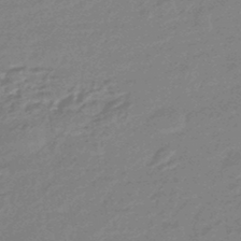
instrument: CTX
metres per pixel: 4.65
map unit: eHb
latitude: -45.3888
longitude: 89.9178
